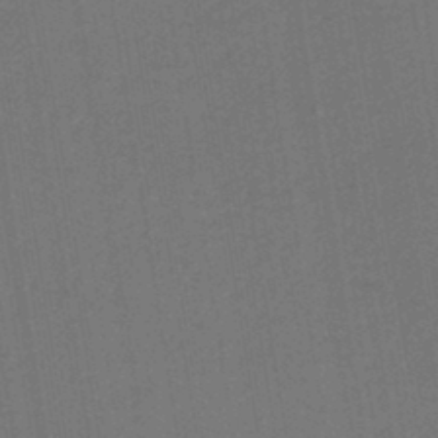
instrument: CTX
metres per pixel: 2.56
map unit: lHb
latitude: -43.3131
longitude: 68.6329
